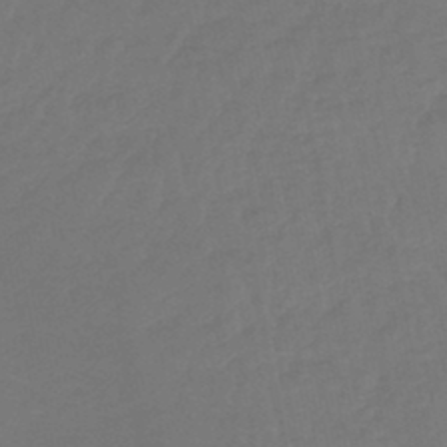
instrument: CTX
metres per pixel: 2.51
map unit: lHb
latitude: -45.6533
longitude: 77.6344
